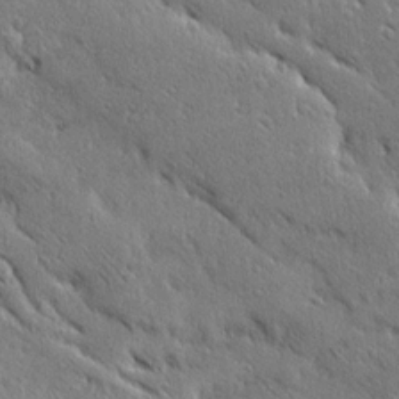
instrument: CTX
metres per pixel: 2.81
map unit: Ave
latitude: 20.3090
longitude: -136.4223
